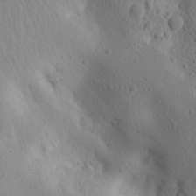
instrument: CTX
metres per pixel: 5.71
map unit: Ave
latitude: 17.3293
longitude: -138.9892
